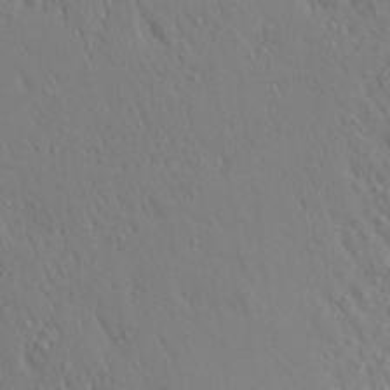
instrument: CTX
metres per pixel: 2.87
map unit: Aa
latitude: 26.2145
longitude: -148.1767
